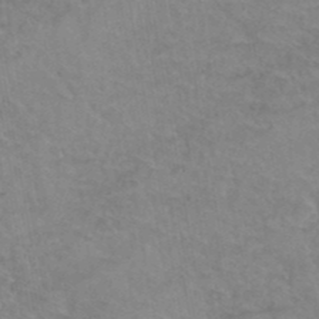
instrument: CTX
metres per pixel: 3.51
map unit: Hto
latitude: 39.1403
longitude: -42.7813
